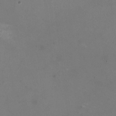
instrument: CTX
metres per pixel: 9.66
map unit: HNhu
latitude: -0.3496
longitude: -3.1214
